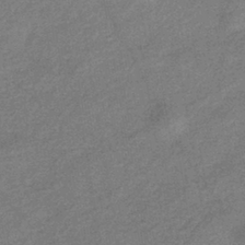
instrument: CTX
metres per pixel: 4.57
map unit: eHb
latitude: -39.1053
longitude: 80.3495
